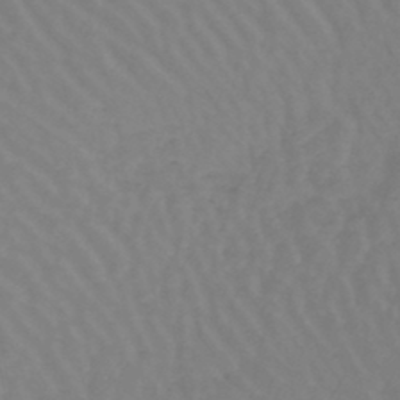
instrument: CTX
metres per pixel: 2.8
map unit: lHb
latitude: -44.7274
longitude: 66.3306
